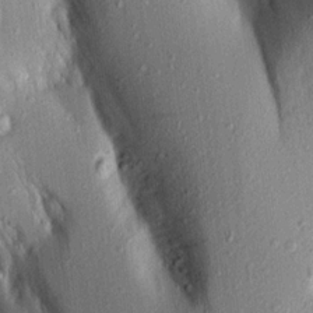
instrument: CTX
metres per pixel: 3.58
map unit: Aa
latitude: 16.3089
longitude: -148.5924
